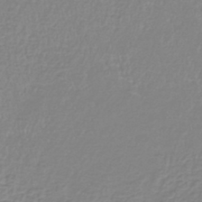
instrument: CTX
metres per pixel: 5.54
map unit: lHb
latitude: -41.2187
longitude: 64.5952
